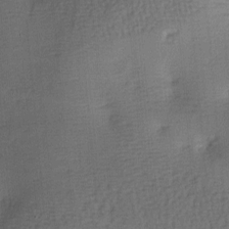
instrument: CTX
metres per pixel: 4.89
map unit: lAa
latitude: -8.1984
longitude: -124.8380
